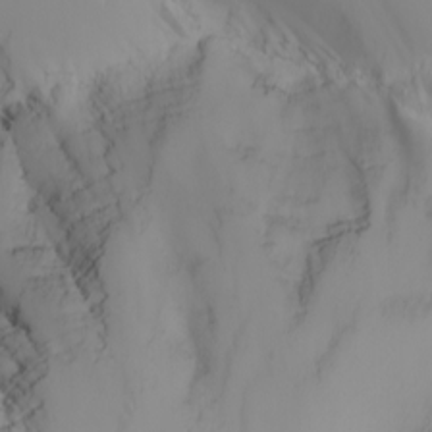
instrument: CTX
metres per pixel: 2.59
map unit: Nhu
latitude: -4.5573
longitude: -93.2348
